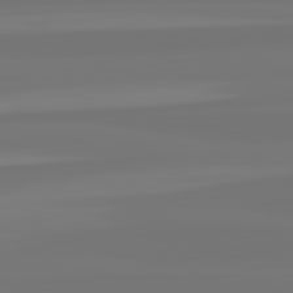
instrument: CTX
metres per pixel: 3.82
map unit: lApd
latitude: 82.5734
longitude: -178.9892
